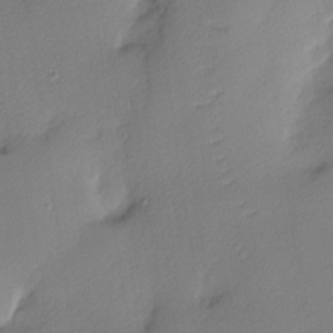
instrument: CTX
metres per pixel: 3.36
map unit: Nhu
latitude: 1.7071
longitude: -75.5560
